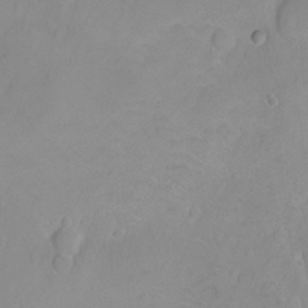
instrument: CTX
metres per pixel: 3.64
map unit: Ht
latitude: -8.7274
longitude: -36.0633
